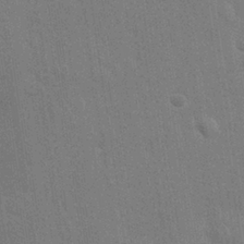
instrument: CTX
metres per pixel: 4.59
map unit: Nhu
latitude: 27.8395
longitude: -64.5546
